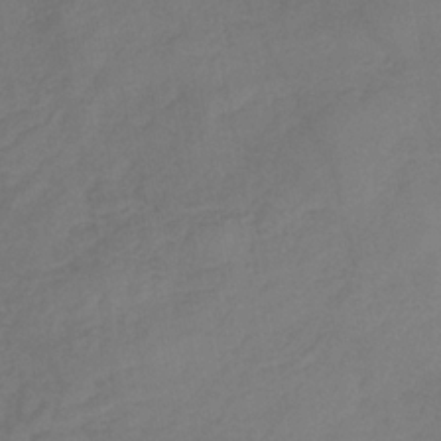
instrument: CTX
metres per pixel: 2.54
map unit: HNb
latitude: -31.2376
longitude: 61.8611
